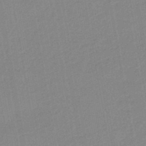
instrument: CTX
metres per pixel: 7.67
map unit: lHb
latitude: -45.4643
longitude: 73.1053
